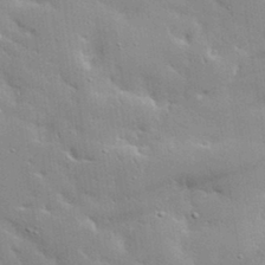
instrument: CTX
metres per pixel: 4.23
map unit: lHvf
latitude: 33.6316
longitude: -91.6127
